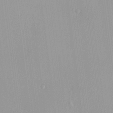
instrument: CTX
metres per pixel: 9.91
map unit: HNhu
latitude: 5.3859
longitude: 2.8596
